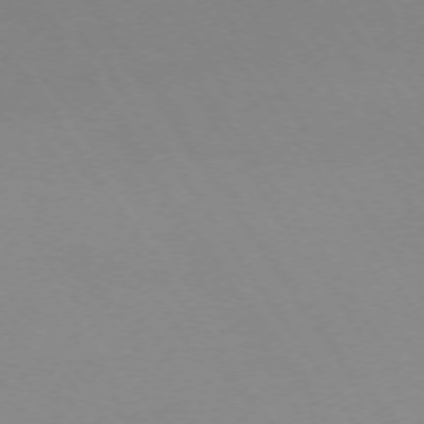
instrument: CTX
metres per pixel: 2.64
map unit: Ap
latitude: -73.9367
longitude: -72.0822
